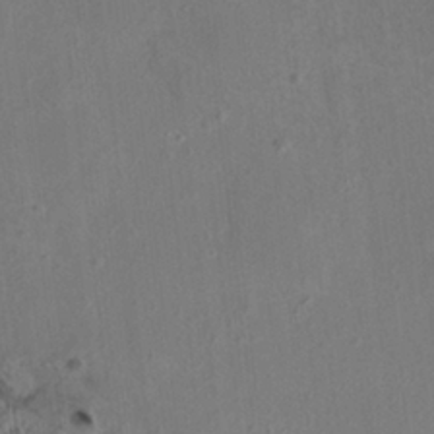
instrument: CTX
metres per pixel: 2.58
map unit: HNhu
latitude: 5.9906
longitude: 10.3306
